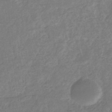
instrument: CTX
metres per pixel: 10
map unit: eHb
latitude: -35.1620
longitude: 76.9920
